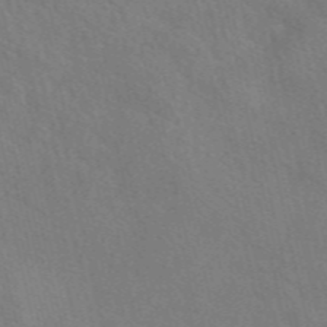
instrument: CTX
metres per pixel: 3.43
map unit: eAb
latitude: 50.9702
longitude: 116.9163
